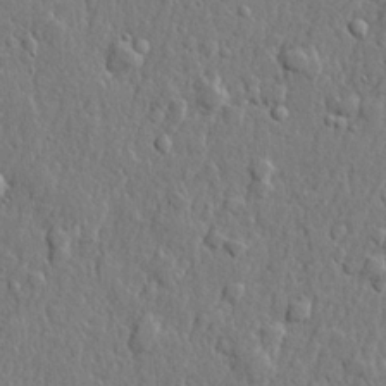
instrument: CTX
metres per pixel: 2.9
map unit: lHvf
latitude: 21.7072
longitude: 143.2187
